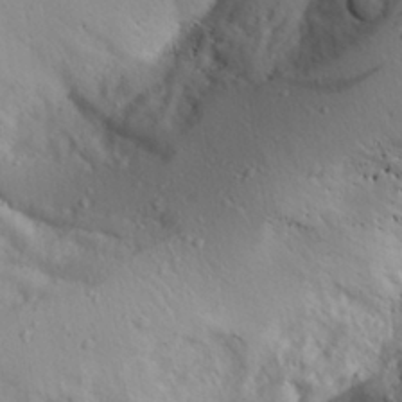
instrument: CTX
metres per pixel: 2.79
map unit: Aa
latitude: 28.5923
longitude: -144.9891
